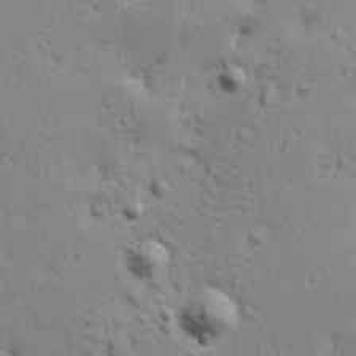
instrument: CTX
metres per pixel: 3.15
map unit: Hve
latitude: 23.4237
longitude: -97.8205
